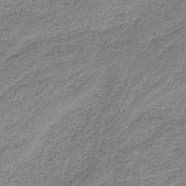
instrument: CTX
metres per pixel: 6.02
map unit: HNb
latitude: -35.5399
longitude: 59.6910
